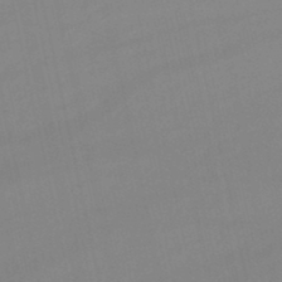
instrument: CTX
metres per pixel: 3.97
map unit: lHb
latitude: -47.0675
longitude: 66.8408
